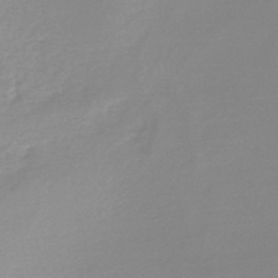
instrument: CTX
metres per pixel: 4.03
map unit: lHb
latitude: -48.3684
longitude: 66.7652
